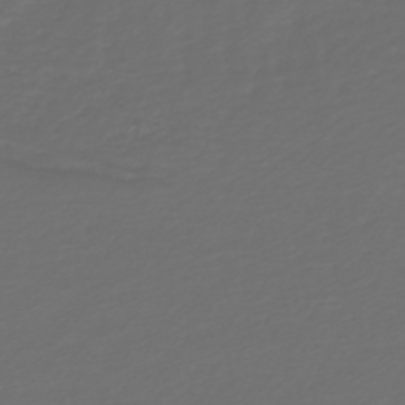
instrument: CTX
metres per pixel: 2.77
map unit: HNb
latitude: -47.8422
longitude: 55.1053
